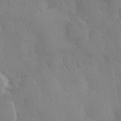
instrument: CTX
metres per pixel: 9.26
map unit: Hve
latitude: 26.7246
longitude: 150.6141
